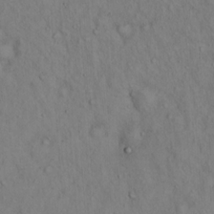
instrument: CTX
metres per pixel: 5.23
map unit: Hto
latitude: 14.6113
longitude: -59.5371
